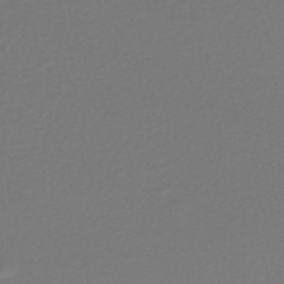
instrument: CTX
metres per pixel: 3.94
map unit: HNhu
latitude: -48.5007
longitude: 98.7841
